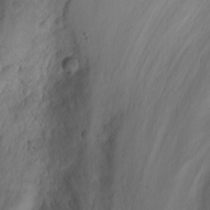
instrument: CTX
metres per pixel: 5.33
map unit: Nhu
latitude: -3.9556
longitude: -87.7260
